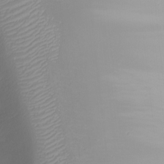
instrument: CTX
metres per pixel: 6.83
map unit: Nhu
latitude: -5.9178
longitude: -90.1389
